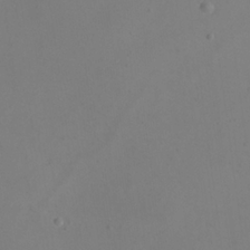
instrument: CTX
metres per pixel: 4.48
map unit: eHh
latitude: 23.5749
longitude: -66.1766
